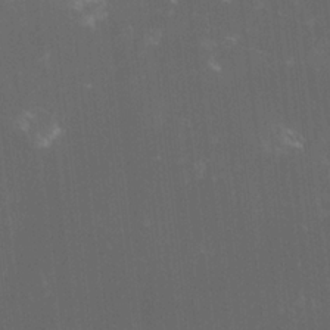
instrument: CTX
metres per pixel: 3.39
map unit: lHvf
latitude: -14.0850
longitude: -101.7072
